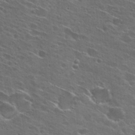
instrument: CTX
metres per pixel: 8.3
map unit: Hto
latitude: 26.7624
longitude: -44.9325
